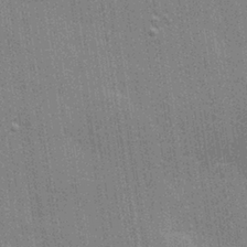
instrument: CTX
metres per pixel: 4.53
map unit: Hve
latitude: 28.5357
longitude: -93.2537
